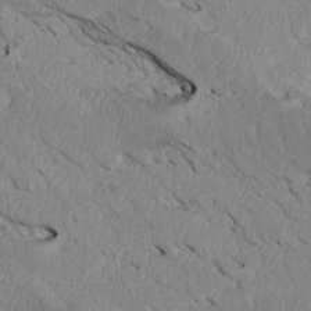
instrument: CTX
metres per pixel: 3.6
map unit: Htu
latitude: 3.5749
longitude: 152.8786
